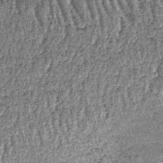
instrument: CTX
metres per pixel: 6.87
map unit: lHb
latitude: -39.4832
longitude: 67.0487
